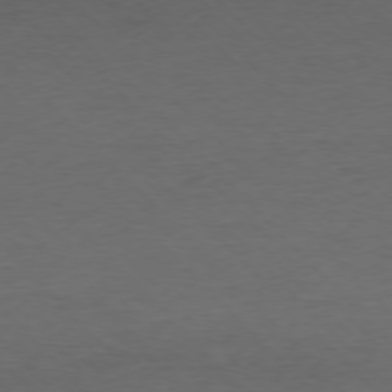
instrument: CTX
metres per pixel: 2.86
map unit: Ap
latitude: -77.3321
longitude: -82.8380
